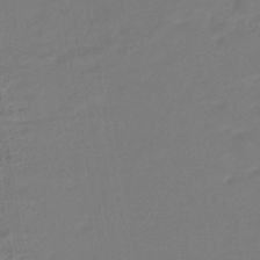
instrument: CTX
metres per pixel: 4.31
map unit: eHb
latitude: -46.4629
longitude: 88.1417
